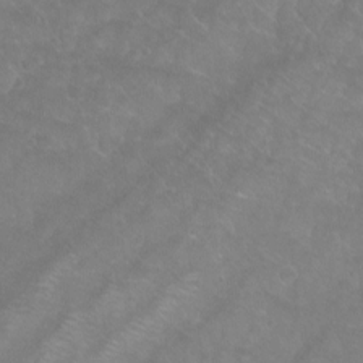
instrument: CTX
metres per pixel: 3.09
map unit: Aa
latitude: -9.3321
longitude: -72.2145
